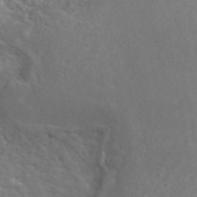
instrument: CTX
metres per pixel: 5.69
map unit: ANa
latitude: 46.3845
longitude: 21.6721
